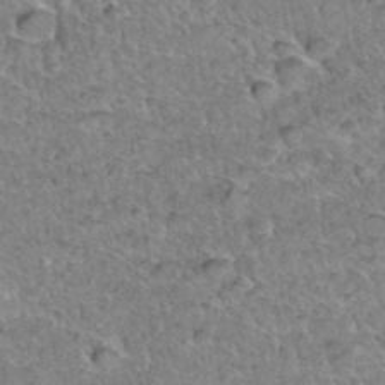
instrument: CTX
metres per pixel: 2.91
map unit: Hto
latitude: 35.4993
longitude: -47.9339
